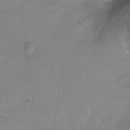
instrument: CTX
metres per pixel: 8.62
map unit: Hto
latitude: 2.8002
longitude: -33.0081
